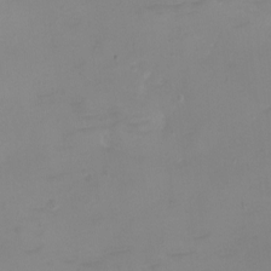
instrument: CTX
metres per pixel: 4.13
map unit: eHh
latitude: -5.2565
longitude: -78.7435
